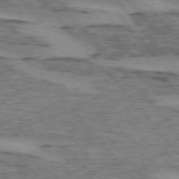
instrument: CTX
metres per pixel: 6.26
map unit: lApd
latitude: 74.8002
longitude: -77.7449
